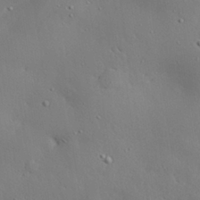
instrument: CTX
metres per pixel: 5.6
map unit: eHh
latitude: 29.6883
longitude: -82.6679
